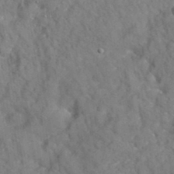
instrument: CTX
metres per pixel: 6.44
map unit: eAb
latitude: 35.1214
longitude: 108.8597
